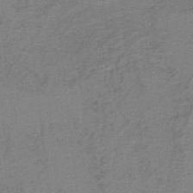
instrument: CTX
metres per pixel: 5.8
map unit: lHb
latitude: -40.6707
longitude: 54.5196
